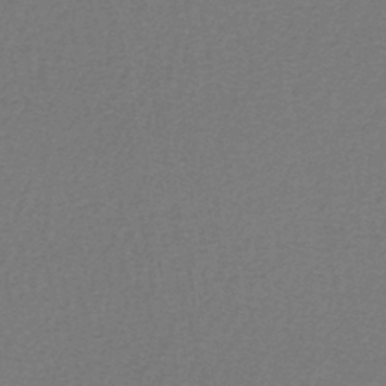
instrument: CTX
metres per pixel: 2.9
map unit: lHb
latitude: -42.5195
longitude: 62.2928
